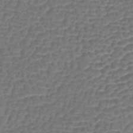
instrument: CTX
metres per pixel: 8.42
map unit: lHb
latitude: -43.0864
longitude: 78.7085
